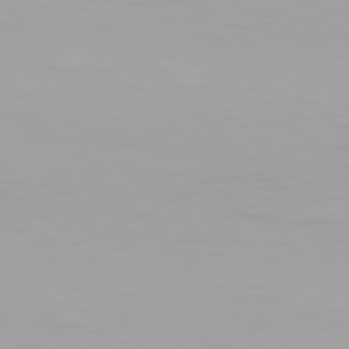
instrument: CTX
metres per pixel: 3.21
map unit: Hpe
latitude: 77.0836
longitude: -170.7813
